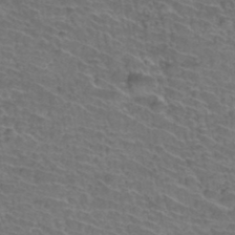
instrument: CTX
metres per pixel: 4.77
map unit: Hto
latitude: 35.3481
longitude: -44.4790
